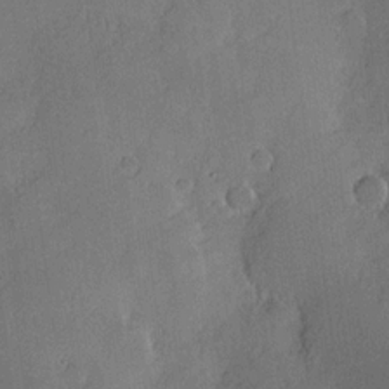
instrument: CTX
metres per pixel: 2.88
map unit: Hve
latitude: 18.0255
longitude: 150.8219
